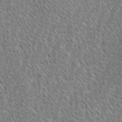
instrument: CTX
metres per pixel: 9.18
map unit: lAvf
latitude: -1.9745
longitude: -114.7246
